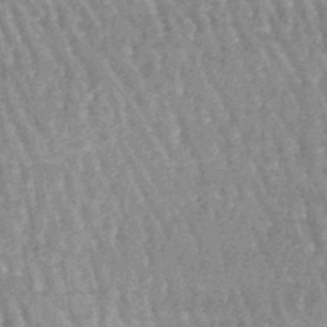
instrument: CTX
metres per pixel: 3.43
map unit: lHb
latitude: -46.8786
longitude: 78.4818
